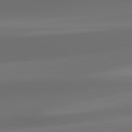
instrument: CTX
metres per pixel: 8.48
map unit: lApd
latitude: 82.1955
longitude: -163.3860
